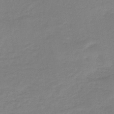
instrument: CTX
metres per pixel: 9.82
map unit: HNb
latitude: -44.8786
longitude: -45.8205
